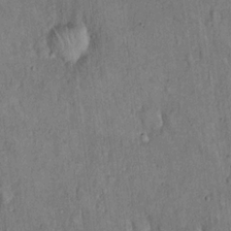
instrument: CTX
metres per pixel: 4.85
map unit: Hto
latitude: 18.3845
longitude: -61.5371
